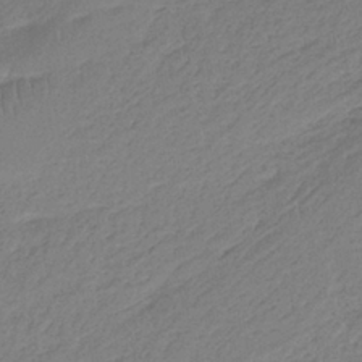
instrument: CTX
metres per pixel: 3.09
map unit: HNb
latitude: -36.5195
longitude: 57.1242
